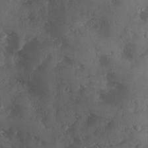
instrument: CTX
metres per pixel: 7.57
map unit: Ave
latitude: 0.5734
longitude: -111.5938
